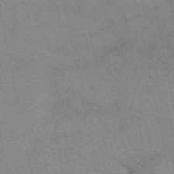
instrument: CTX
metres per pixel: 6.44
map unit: eAb
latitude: 49.9717
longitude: 106.1039
